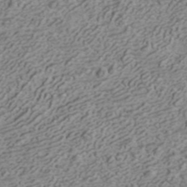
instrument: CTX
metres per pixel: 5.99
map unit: ANa
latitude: 41.9339
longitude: 30.3873
